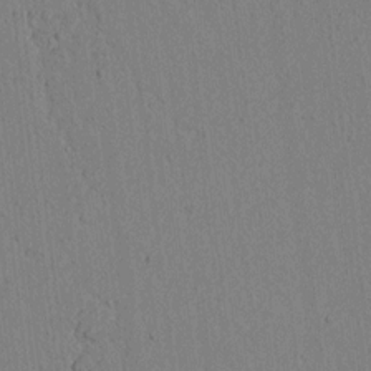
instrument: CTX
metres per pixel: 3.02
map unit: lAvf
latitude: 6.5924
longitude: 167.8044
